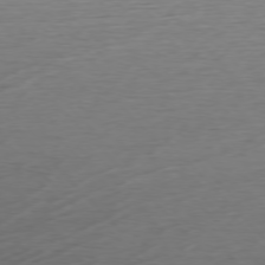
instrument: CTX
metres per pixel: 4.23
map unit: Ap
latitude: -76.7841
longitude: -63.4427
